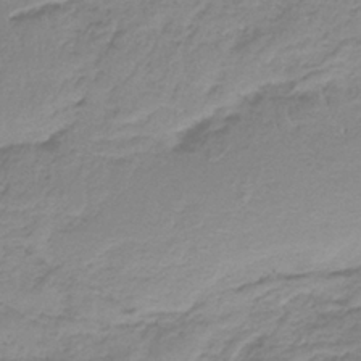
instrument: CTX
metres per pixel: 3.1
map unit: HNb
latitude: -36.0094
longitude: 56.4251
